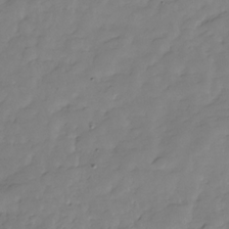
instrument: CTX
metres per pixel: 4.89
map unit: Hve
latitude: -29.1053
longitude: 91.6155
